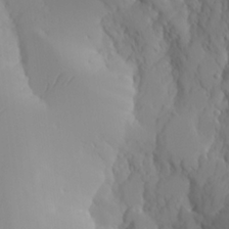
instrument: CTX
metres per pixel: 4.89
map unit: Aa
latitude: 24.2711
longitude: -127.4804
